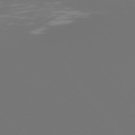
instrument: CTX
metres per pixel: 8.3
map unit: Hpe
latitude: 75.6883
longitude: -126.9703
